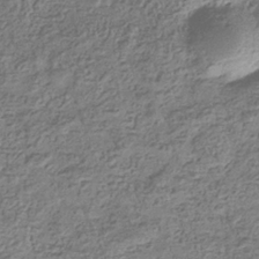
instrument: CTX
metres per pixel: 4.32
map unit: eHb
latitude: -35.9367
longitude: 80.4818
